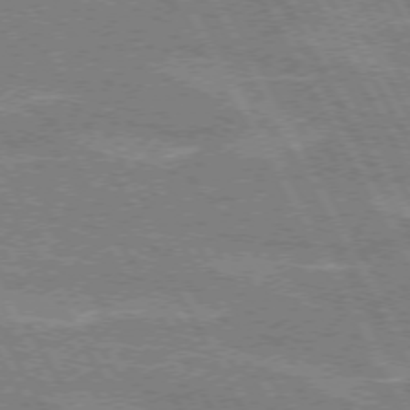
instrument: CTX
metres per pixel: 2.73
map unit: lApd
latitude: 72.1767
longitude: -55.0458
